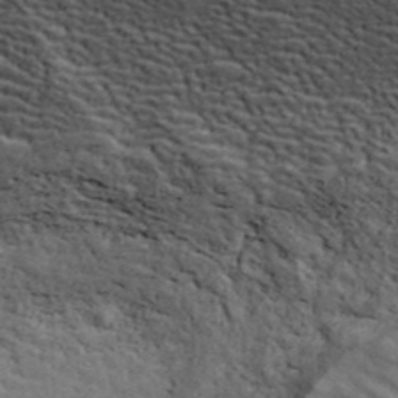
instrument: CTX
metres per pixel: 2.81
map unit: ANa
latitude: 41.9717
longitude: 29.7100
